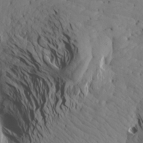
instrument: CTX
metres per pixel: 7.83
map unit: Aa
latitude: 17.3482
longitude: -143.9528
